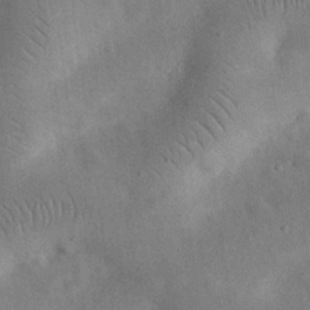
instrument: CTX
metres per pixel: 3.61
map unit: eHh
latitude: 25.4993
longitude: -68.3278
